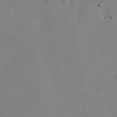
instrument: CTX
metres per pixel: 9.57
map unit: Hve
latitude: 26.5735
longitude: -91.9717
